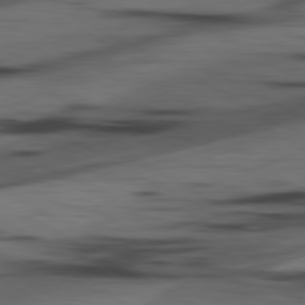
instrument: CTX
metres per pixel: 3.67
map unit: lApd
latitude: 80.7435
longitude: -84.2145
